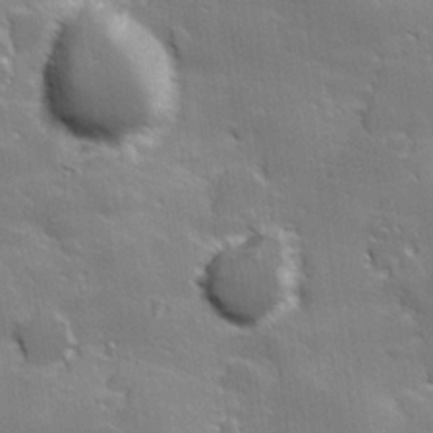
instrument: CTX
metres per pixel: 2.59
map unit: Hve
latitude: 23.9906
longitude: 146.8786
